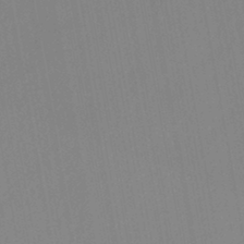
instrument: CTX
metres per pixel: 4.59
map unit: lHb
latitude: -44.3684
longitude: 73.1620
